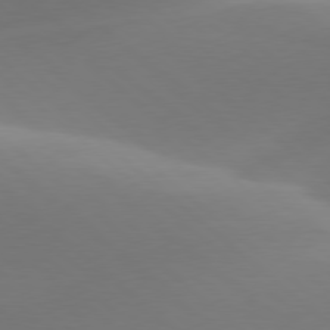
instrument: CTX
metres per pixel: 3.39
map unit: lApd
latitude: 78.1578
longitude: -51.1781
